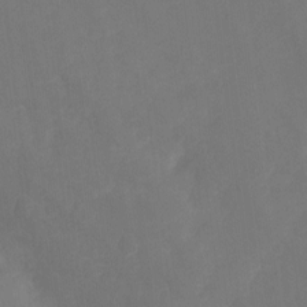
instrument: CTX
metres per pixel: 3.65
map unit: Ht
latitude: -10.4440
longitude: -35.2726
